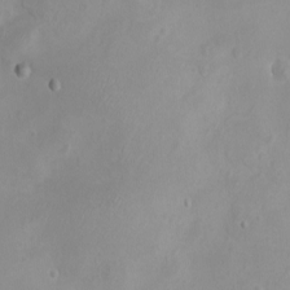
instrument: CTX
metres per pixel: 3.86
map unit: eHh
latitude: -4.8597
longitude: -77.5560
